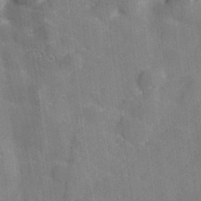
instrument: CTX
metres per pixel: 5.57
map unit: lHvf
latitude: 25.7827
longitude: 142.9541
